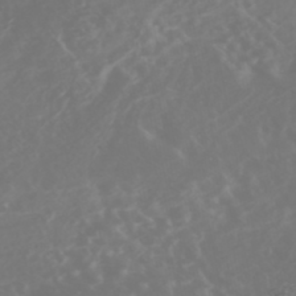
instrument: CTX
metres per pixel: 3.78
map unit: Nhe
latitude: -47.3509
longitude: -171.3293
